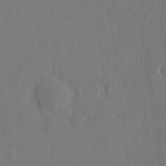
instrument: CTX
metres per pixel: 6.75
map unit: eHh
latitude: 16.3278
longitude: -70.7813
